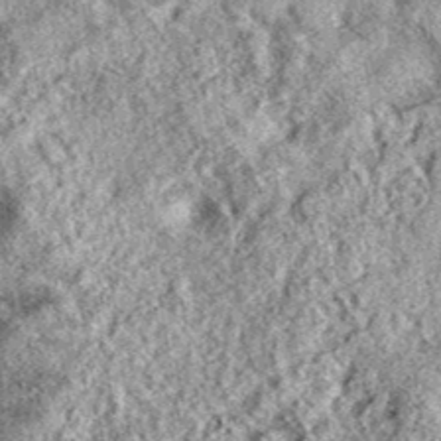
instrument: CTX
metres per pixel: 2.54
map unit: eAb
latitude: 39.2726
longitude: 111.4265
